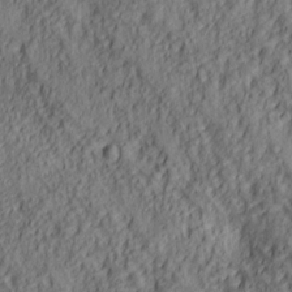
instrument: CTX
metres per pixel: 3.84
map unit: lAa
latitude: 5.4426
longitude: -116.7813
